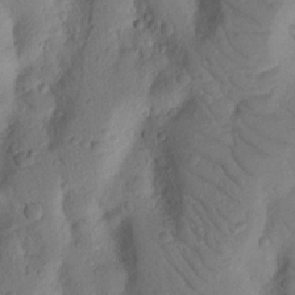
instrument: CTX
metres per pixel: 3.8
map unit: Nhu
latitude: 18.3278
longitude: -77.0269
